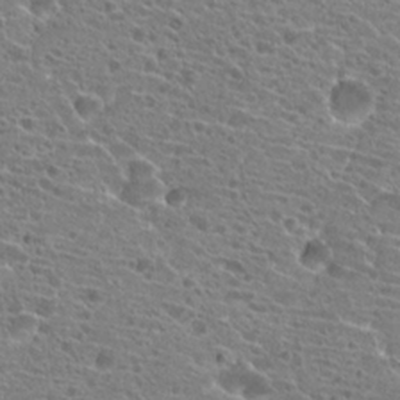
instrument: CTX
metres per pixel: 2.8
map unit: Hto
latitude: 21.3293
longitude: -39.9906
